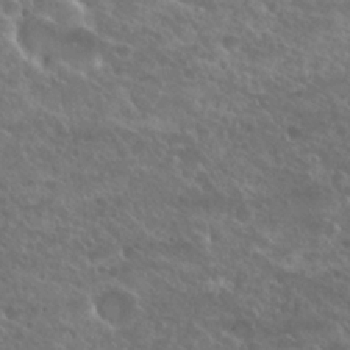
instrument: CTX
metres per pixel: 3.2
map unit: Hto
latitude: 25.8961
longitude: -39.6883
